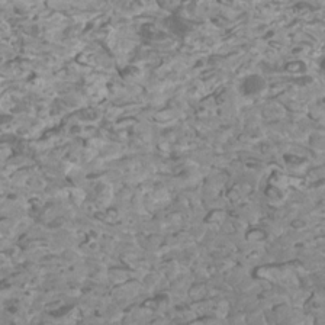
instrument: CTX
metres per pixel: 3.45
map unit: Htu
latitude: 2.1200
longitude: -20.5546
